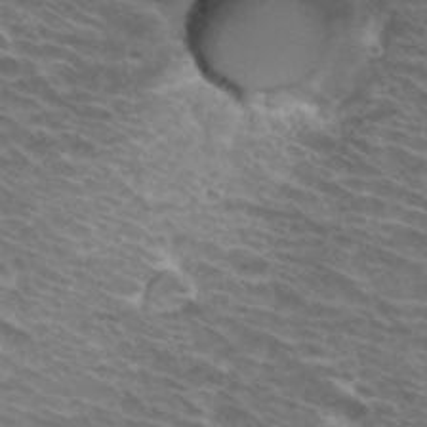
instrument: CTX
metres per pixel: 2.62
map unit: Hto
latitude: 33.4804
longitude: -43.6694
